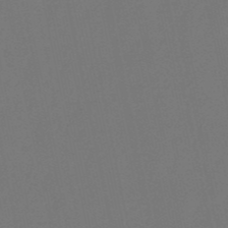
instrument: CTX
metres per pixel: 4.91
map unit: lHb
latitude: -51.0864
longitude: 80.2362
